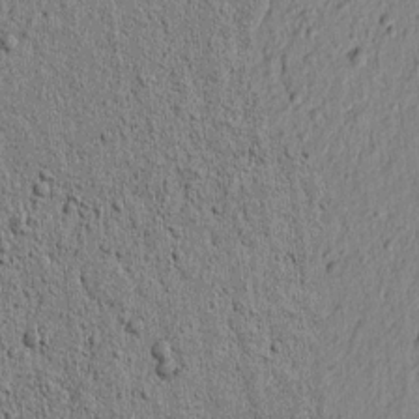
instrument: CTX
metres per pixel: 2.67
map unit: lAvf
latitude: 6.1011
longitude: 165.0487
